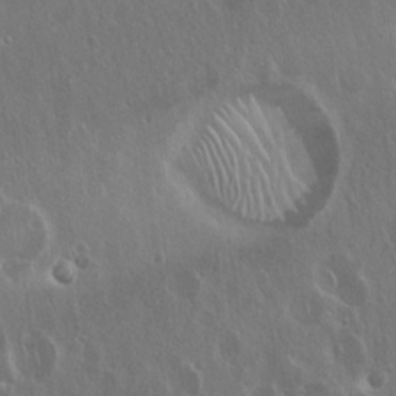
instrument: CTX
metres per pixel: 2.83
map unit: Hto
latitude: 18.6112
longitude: -57.3670
